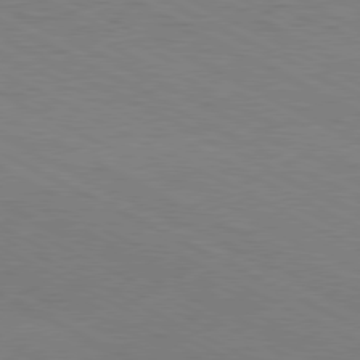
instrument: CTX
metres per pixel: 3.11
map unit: Hpe
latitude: -81.2565
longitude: 12.5763
